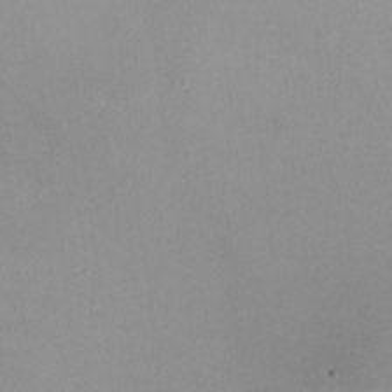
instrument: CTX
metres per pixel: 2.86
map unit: HNhu
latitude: 0.1011
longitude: -2.9513
